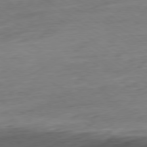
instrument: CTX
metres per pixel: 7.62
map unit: Ap
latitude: -80.1606
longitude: -70.2711
